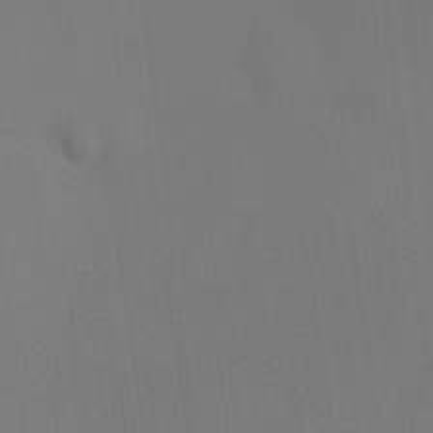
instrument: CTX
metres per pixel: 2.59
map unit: HNhu
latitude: 9.5560
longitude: 15.7478
